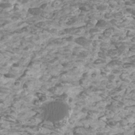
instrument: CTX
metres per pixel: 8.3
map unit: Htu
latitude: 2.4034
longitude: -20.5357
